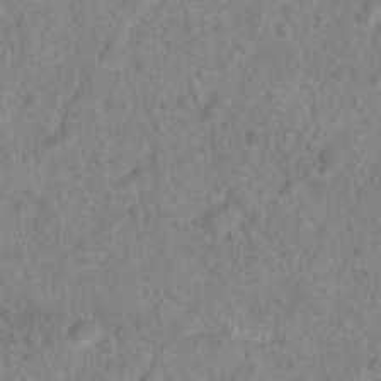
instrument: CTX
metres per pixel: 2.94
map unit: Hto
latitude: 16.4979
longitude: -41.5371
